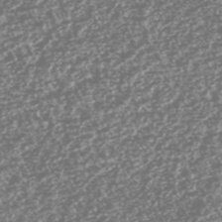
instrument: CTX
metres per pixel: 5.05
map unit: HNhu
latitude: -47.1998
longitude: 31.3320
